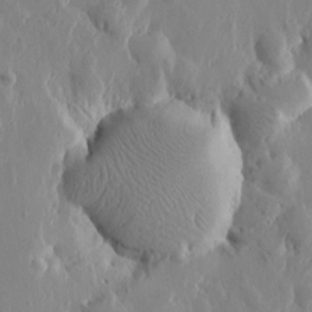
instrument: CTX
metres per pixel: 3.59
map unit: Htu
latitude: -0.2929
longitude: -177.4048
